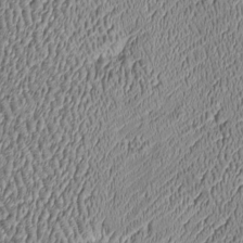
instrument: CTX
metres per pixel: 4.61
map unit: Htu
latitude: -6.7652
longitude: 156.7841
